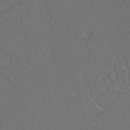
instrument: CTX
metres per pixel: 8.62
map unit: eHh
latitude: -44.1795
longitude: -28.8758
